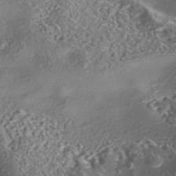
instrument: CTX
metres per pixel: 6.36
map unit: eHh
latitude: -42.5384
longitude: 121.7666
